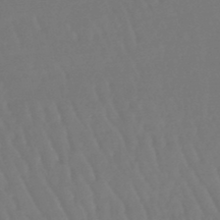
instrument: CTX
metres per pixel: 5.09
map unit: eHb
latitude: -46.9164
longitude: 79.2942
